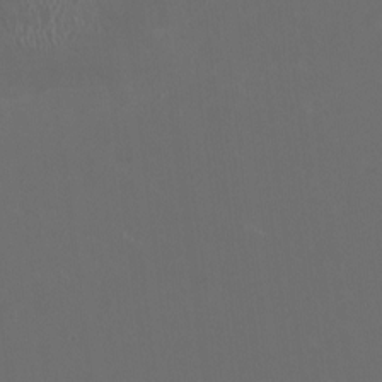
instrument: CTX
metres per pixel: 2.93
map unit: HNhu
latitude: 1.1025
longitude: -2.7435
